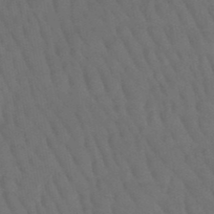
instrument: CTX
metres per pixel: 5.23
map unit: HNb
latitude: -49.8234
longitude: -53.3482
